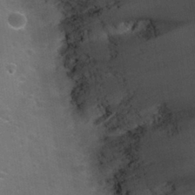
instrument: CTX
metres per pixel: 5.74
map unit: Nhu
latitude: 31.8962
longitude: -53.5182
